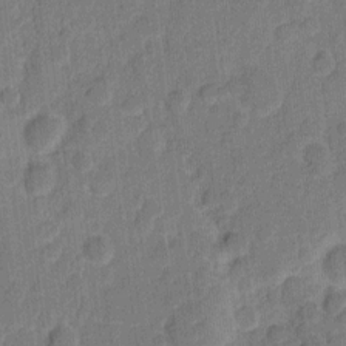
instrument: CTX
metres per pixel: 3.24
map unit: eHh
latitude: 9.4615
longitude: -66.4790
